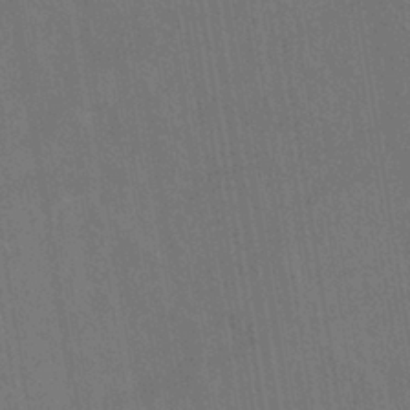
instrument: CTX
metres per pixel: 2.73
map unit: eHh
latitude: -39.1998
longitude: -26.7246
